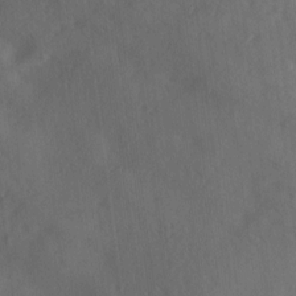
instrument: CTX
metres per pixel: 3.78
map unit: Ave
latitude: 18.3089
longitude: -131.4616
